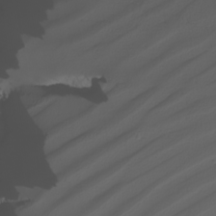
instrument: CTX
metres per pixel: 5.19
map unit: Nhu
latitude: -5.4454
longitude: -91.8961
